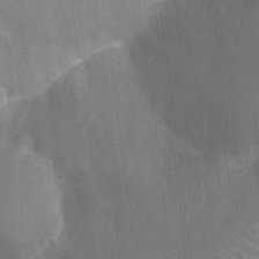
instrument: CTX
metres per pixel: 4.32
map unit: Ht
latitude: -9.4832
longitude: -22.2900
